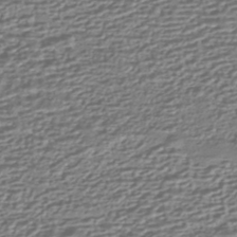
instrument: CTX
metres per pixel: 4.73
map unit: HNhu
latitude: -43.7855
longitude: 98.5007
